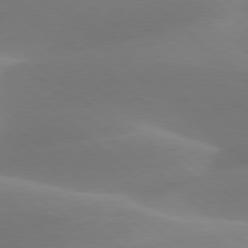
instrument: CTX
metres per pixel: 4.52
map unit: lApd
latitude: 78.2901
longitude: -51.0269
